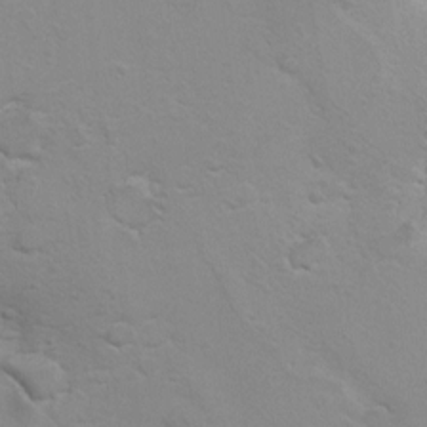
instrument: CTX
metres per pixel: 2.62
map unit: Hto
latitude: 7.7639
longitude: -30.9325
